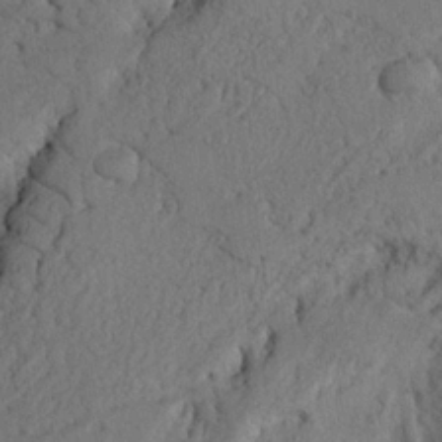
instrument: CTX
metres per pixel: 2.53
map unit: Nhu
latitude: 21.2537
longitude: -76.0444
